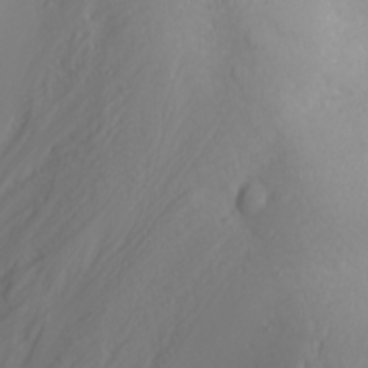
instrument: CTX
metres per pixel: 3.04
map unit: Nhu
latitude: -4.8975
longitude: -85.5371
